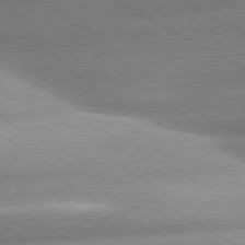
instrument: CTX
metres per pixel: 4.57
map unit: lApd
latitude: 80.3278
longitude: -157.8016
